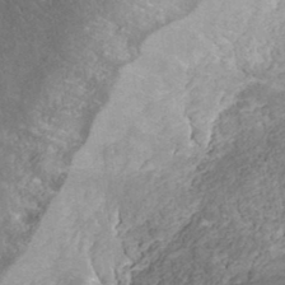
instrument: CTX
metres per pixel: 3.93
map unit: ANa
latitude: 36.7058
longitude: 17.7289
